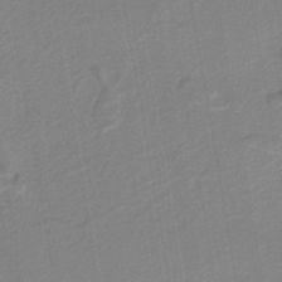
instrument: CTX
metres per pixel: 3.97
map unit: lHb
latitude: -41.6722
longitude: 51.6344
